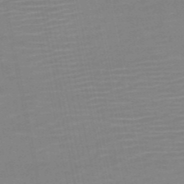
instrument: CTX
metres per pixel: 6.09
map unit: HNb
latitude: -51.6533
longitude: -47.8584
